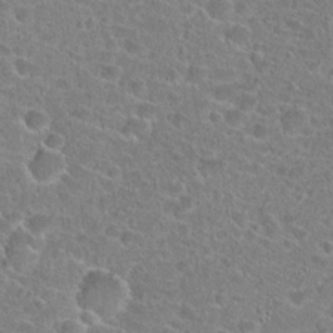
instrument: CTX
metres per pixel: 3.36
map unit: Hto
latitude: 24.1199
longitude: -45.6694
